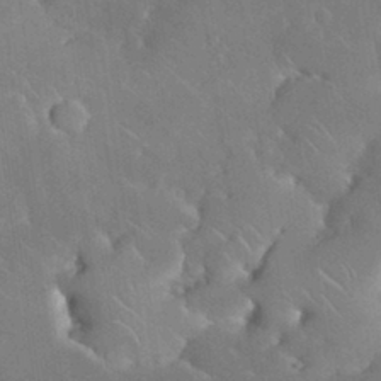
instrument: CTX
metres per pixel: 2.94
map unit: Nhu
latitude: 31.0837
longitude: -57.0458
